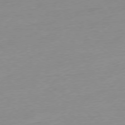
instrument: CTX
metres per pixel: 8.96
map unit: Ap
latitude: -78.1605
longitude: -98.7813
